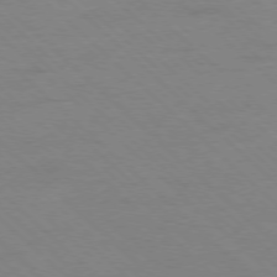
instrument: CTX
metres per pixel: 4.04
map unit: Ap
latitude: -77.8800
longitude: -85.1592
